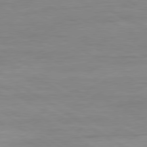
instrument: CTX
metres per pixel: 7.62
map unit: Ap
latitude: -80.9164
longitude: -79.9528
